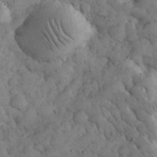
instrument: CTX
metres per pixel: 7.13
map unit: eHh
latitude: 33.1970
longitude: -68.4790
